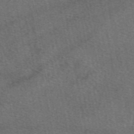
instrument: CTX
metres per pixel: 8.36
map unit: eAb
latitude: 48.9892
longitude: 113.0676
